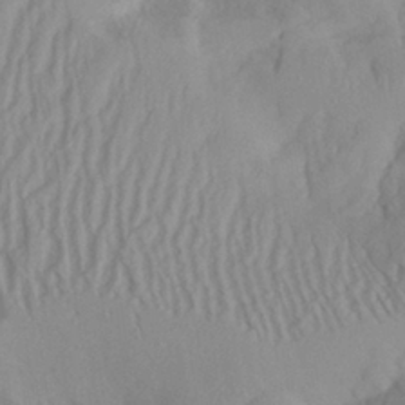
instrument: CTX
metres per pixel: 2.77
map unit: Aa
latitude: 28.1011
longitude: -134.0633
